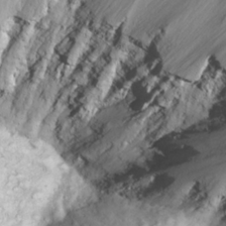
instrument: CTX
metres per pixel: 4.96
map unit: Nhu
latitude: 25.2348
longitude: -63.3482
